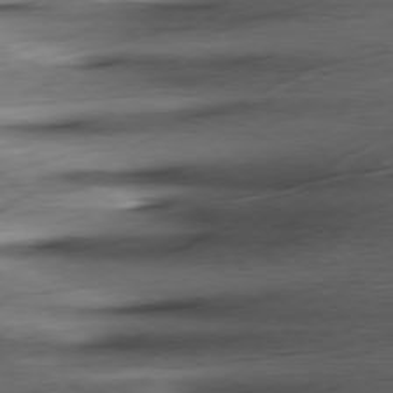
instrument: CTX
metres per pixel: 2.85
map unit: Ap
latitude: -78.2550
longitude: -71.5749
